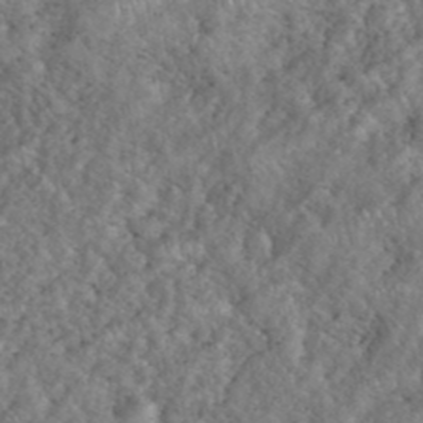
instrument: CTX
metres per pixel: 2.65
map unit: eHh
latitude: 40.3467
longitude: -57.4237
